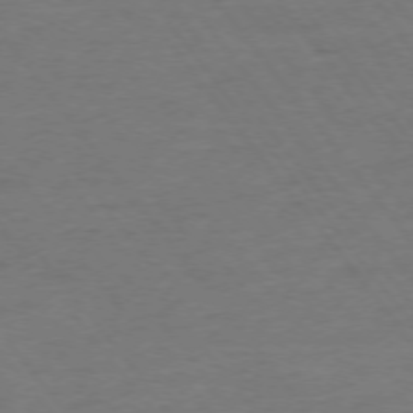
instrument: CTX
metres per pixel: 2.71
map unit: Ap
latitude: -75.4077
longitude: -81.9717
